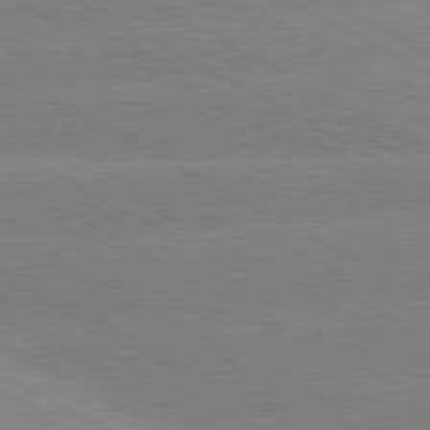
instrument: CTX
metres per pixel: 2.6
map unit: lApd
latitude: 80.3656
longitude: -153.9528
